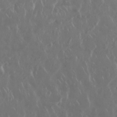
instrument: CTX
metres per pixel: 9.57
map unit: Nhu
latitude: 30.3279
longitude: -59.3104
